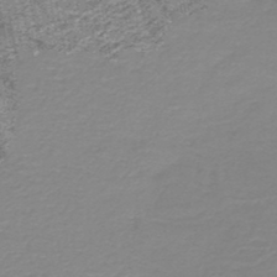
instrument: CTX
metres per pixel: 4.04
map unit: HNb
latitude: -45.2754
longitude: 53.4076
